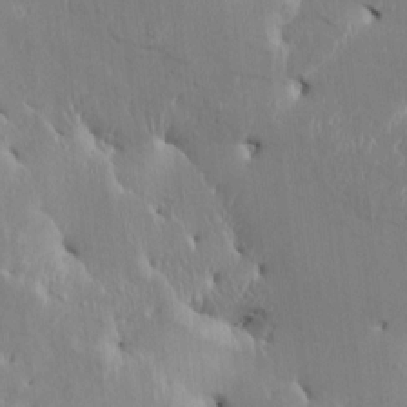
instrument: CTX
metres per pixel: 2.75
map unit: HNhu
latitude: 1.2159
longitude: -7.0269
